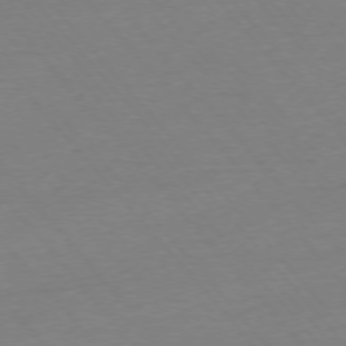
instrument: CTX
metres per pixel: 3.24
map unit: Ap
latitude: -76.1606
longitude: -93.4993
